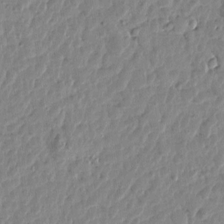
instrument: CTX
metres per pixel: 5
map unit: Htu
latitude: 1.9339
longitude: -178.6869
